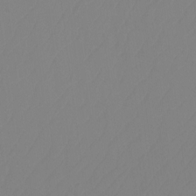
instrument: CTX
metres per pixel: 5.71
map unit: Ht
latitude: -14.2929
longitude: -50.2522
